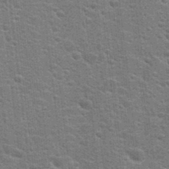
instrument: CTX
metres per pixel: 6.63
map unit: Hto
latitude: 23.8583
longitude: -47.1592
